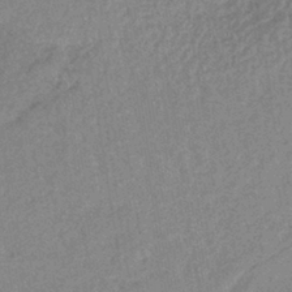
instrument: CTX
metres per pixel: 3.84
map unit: lHb
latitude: -40.3306
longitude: 68.6518
